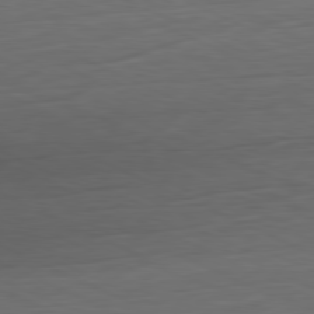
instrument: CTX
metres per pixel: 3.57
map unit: Ap
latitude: -81.3699
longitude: -75.2159
